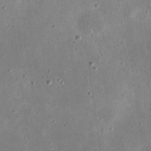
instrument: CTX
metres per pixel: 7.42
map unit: eHh
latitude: 21.7450
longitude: -67.8772
